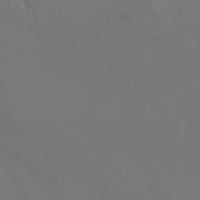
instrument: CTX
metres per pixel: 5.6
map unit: Hto
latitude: -13.8234
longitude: -43.5560
